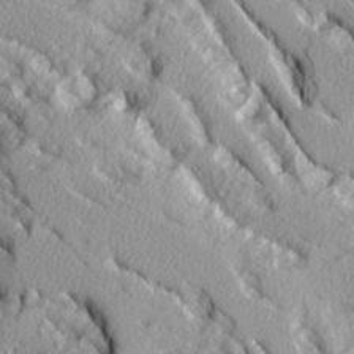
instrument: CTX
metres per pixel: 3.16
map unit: Ave
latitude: 14.4412
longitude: -131.1593
